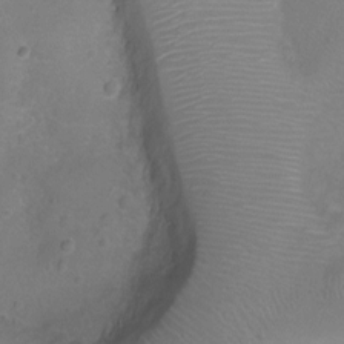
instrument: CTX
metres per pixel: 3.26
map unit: Ht
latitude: -6.3684
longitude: -19.6127
